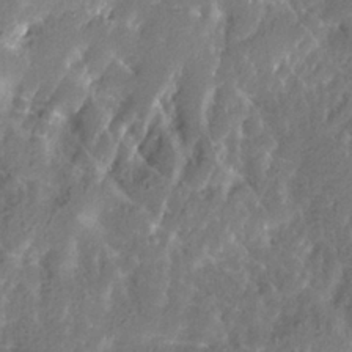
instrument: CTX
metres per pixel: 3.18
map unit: Htu
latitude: -12.2173
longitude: -73.7828
